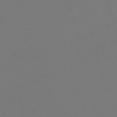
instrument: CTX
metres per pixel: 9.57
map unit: eHh
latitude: -63.1620
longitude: 51.4454
